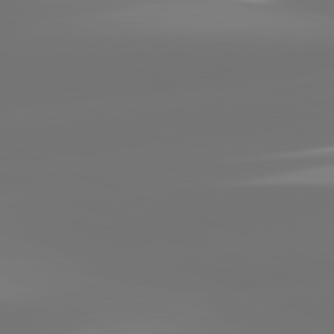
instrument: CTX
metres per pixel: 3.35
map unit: lApd
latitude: 82.2522
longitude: -150.4223
